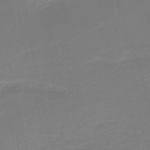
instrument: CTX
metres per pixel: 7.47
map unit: HNb
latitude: -51.6911
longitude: -46.4790
